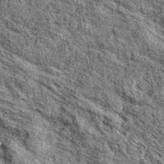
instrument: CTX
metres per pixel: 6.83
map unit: eAb
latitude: 37.5182
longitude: 106.1417
